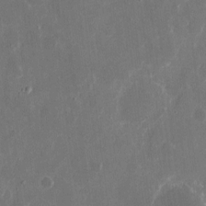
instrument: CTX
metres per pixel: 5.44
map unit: eHh
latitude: 8.1389
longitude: -68.8191
